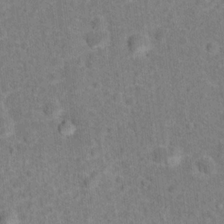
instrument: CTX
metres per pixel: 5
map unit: Hto
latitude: 15.3860
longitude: -41.9717
